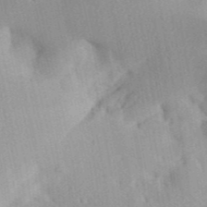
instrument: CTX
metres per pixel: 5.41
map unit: Aa
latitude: 32.8380
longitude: -142.2334
